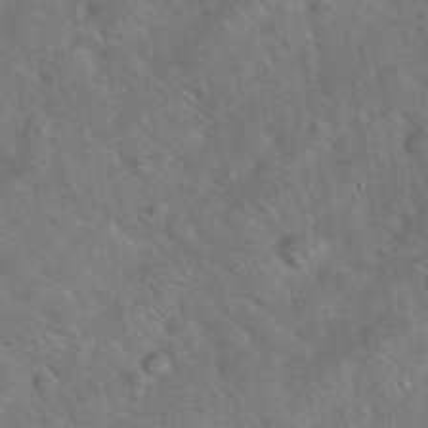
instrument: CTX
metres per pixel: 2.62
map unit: eHh
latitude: 38.1389
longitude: -65.1403
